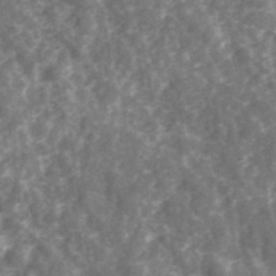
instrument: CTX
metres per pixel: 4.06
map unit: eHh
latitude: 35.1970
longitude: -79.5371
